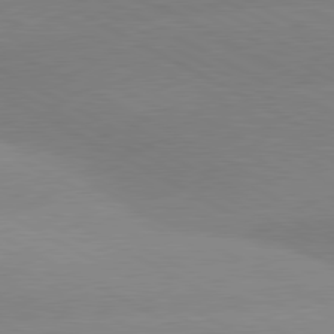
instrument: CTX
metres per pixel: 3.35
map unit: lApd
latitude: 80.4790
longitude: -154.0822
